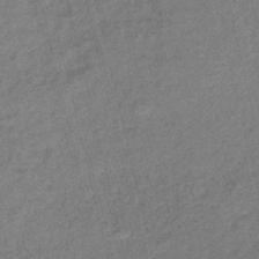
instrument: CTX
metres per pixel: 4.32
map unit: lHb
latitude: -40.9542
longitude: 75.9745
